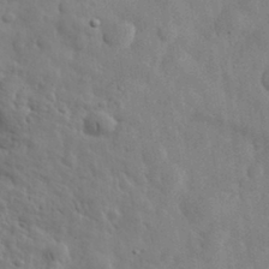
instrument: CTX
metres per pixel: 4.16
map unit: eHh
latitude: 31.7450
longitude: -72.7436
